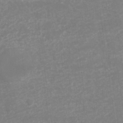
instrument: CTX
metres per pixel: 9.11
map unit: Nhu
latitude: -28.8030
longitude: -64.2145
